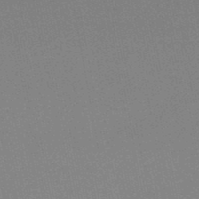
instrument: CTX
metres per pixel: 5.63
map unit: lHb
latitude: -48.6519
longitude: 71.4266
